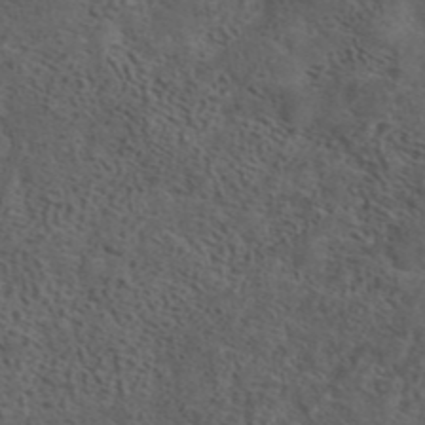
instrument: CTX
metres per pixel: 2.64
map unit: eAb
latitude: 43.7639
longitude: 103.4832
